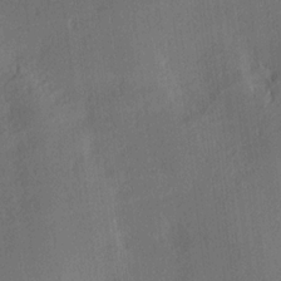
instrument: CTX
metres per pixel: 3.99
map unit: Hve
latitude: 18.0822
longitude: 150.5574
